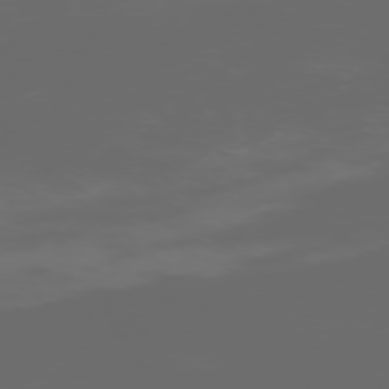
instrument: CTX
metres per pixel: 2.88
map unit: Hpe
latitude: -73.7288
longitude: 5.4832
